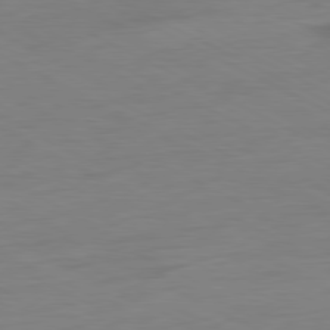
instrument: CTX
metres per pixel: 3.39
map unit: Ap
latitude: -80.8219
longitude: -77.2159
